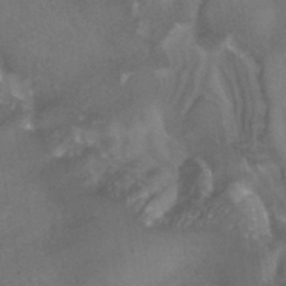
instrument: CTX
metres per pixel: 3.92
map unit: HNhu
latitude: -42.4628
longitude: 102.8786
